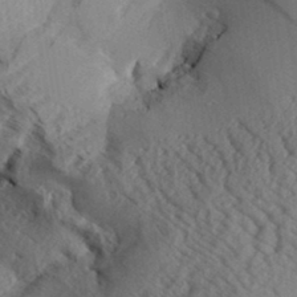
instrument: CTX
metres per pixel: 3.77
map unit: Aa
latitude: 32.7057
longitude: -138.4601
